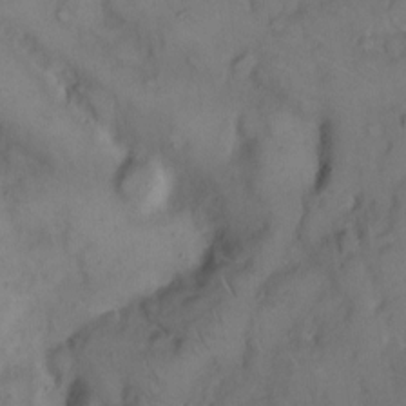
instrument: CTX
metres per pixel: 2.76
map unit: Hto
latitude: 8.5546
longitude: -61.8016
